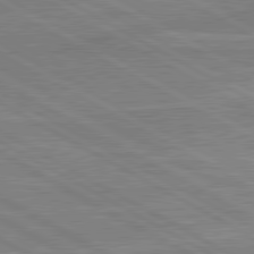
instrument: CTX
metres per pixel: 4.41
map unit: lApd
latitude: 80.4601
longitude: 168.3684
